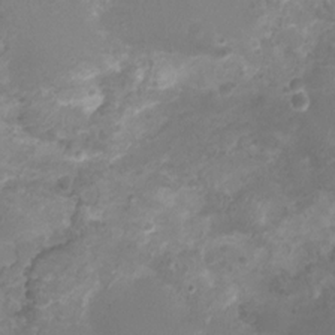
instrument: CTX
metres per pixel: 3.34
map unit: Nhu
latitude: 5.3671
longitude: -17.6505
